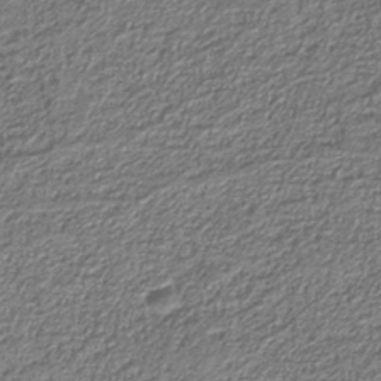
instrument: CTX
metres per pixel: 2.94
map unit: eAb
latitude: -39.1431
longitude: 51.8233
